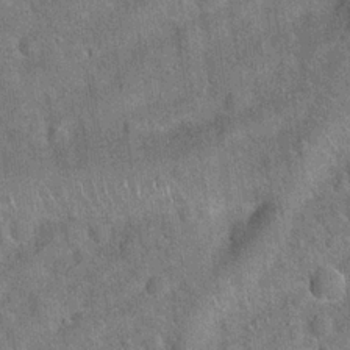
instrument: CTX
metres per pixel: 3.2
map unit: Hto
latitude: 20.1200
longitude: -52.4223
